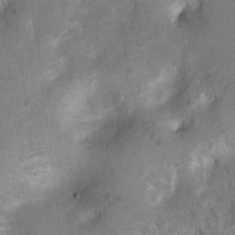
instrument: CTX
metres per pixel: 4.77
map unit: Hto
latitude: 2.8002
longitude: -35.8961
